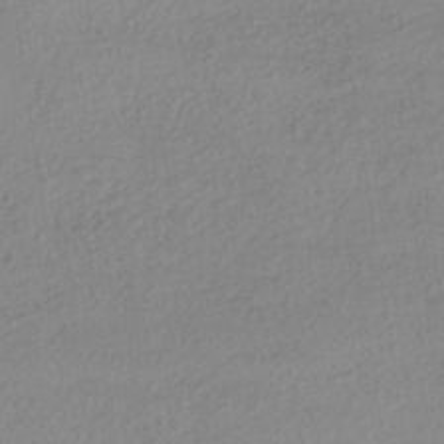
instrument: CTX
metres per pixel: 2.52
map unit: HNhu
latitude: -43.4832
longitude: 95.8611
